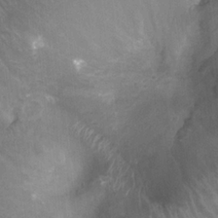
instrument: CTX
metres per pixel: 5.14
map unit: Ht
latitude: 3.5182
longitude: -19.8961
